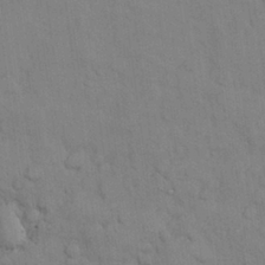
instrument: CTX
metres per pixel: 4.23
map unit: Nhu
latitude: 28.4979
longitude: -69.4427
